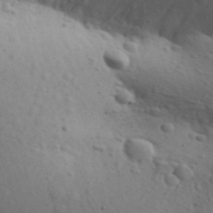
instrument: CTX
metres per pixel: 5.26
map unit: Aa
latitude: 30.8569
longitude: -146.4601
